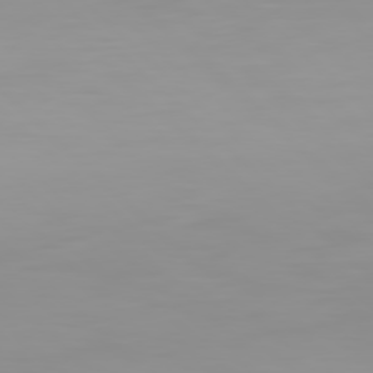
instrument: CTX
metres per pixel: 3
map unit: Hpe
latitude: 77.5938
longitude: -140.0255
